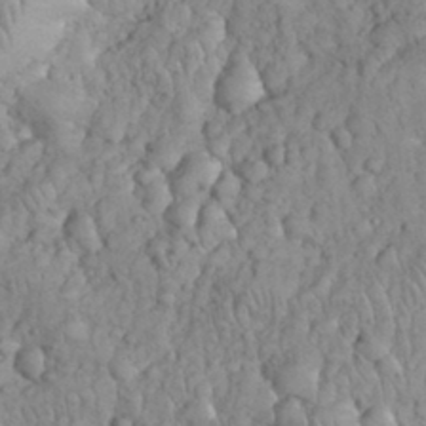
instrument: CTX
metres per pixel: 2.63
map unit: eHh
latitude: 33.2537
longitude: -65.0647
